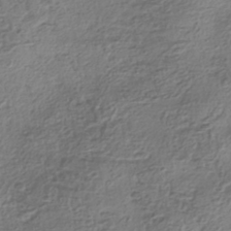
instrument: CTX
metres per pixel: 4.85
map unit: HNhu
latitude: -41.6155
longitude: 100.3495
